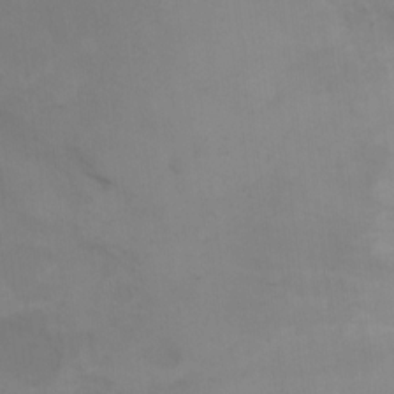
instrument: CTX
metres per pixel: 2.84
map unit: Ht
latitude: 10.2334
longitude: -40.6112
